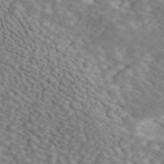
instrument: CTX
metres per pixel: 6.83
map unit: ANa
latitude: 45.3293
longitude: 39.1431
